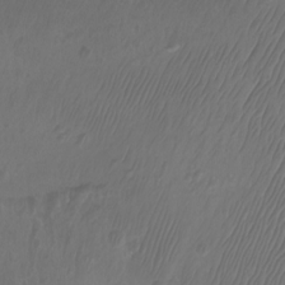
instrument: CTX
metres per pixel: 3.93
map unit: Aa
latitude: -12.6330
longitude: -68.2901
